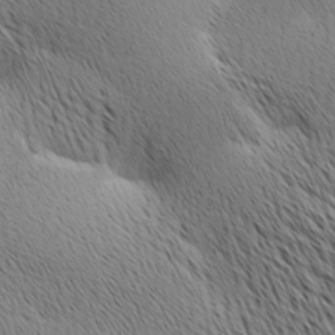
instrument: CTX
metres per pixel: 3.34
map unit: Ave
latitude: 10.8947
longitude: -107.5749
